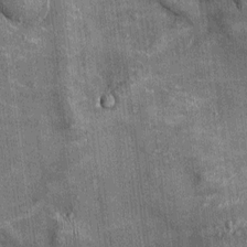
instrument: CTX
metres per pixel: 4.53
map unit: Ht
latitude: -2.4440
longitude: -12.6491
